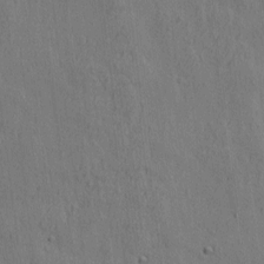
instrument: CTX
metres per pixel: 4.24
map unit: eHh
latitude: 3.5749
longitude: -78.3090
